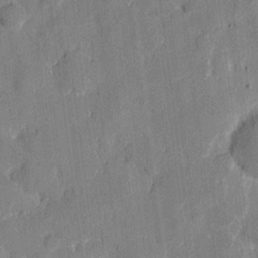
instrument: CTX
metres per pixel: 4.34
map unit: eHh
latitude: 7.6694
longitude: -66.4601
